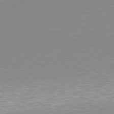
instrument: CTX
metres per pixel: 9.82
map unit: Hpe
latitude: 78.1389
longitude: -131.8206
